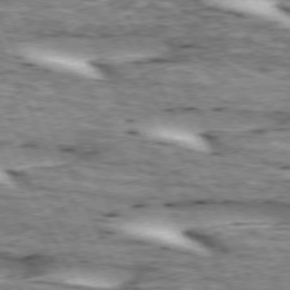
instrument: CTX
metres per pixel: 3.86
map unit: lApd
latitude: 73.0648
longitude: -54.5357
